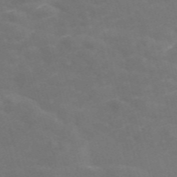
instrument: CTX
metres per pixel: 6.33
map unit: Nve
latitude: -58.1983
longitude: 57.1620
